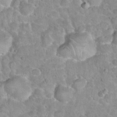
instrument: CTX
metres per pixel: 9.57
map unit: Hto
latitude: 21.0837
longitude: -48.1011
